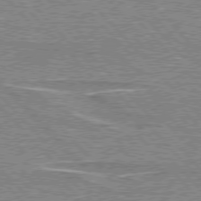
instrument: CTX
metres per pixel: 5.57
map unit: lApd
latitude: 76.4412
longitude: -81.1781
